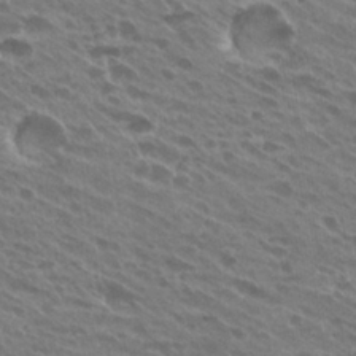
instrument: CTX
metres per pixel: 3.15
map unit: Hto
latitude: 26.1011
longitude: -40.7057
